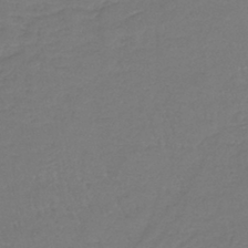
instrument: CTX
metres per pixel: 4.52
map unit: lHb
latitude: -41.5777
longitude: 65.8045
